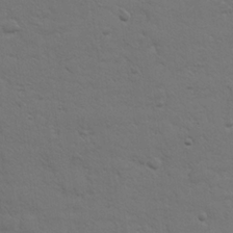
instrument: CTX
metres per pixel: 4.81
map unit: lHvf
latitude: 23.3671
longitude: 144.7652
